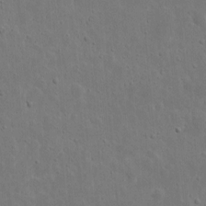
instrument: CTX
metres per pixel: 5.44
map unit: eHh
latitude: 9.9150
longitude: -72.7436
